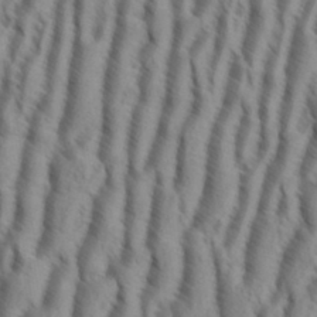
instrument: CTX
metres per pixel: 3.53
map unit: eHh
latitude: 34.5168
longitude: -138.5924
